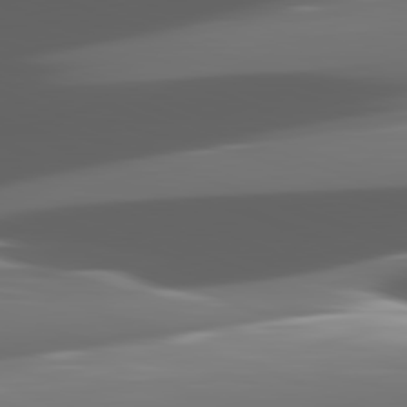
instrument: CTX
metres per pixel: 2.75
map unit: lApd
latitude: 82.1388
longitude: -148.8380
